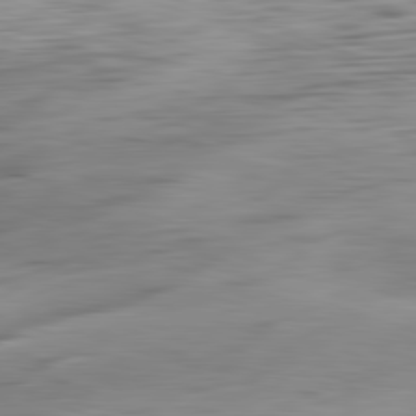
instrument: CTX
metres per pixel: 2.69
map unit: Ap
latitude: -82.3117
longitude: -77.4048
